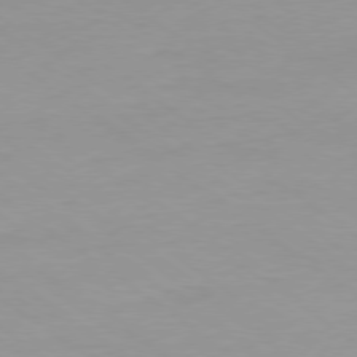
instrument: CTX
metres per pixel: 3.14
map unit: Ap
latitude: -79.1998
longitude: -66.4601
